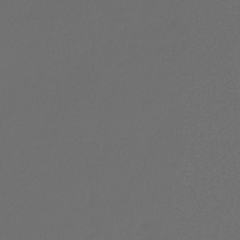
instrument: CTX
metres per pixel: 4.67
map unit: lHb
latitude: -47.1809
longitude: 63.7855
